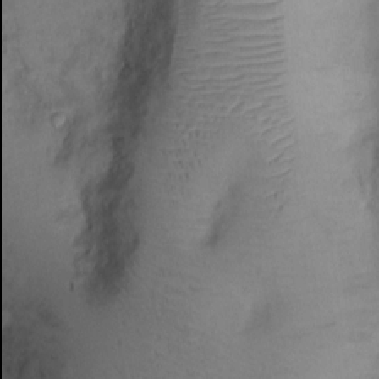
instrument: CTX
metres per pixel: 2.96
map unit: Ht
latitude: 0.8002
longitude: -13.9906
